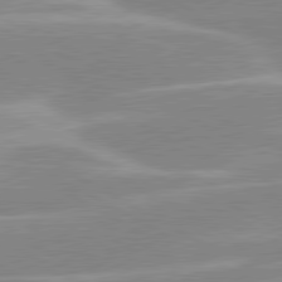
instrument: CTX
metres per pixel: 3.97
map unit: lApd
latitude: 80.4790
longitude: -124.0255
